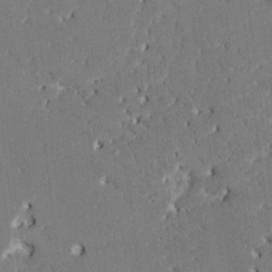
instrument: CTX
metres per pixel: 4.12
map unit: HNhu
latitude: 8.3278
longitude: -5.1592
